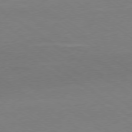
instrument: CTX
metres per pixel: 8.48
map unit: Ap
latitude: -79.2754
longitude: -96.4979
